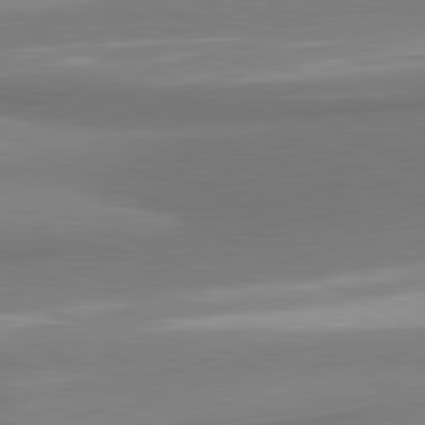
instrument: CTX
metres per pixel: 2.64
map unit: lApd
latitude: 81.1214
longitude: 167.2376
